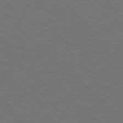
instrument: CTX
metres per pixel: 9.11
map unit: Hpe
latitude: 77.8772
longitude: -175.4804
